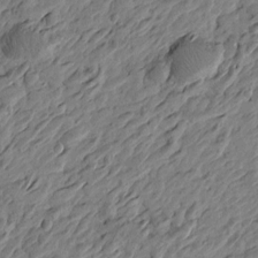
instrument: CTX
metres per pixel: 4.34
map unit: Htu
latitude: -3.4265
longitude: -179.7072
